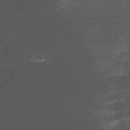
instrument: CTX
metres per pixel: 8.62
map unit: Ht
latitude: -15.8990
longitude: -43.4993
